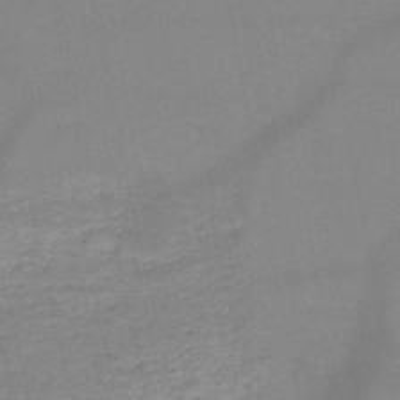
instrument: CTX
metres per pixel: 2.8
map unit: HNb
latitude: -49.8801
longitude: -41.1403
